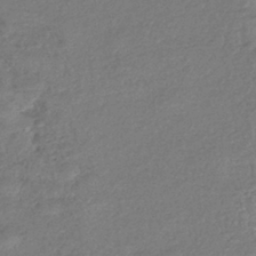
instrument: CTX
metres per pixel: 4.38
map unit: eHb
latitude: -39.0109
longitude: 81.2376
